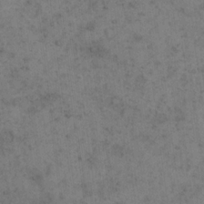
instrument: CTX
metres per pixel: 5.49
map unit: eHh
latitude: 18.0633
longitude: -63.4616
